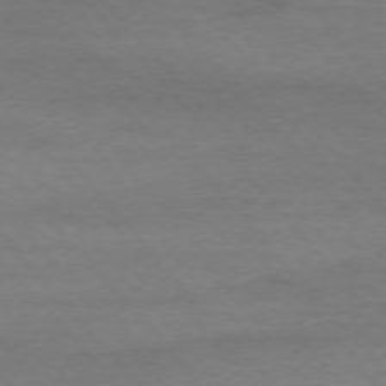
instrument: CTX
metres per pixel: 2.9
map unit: Ap
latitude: -76.8408
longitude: -83.9906
